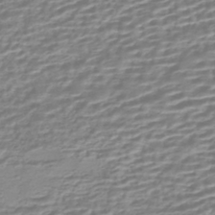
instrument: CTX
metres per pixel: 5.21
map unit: HNhu
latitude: -44.1606
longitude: 99.6911
